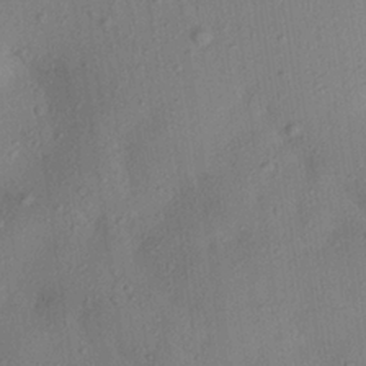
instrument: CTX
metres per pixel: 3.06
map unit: Aa
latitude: 24.8002
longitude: -143.5938
